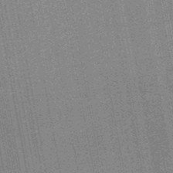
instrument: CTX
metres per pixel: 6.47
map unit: HNb
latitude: -45.8800
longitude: 53.0675
